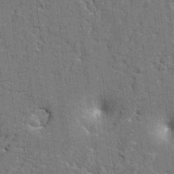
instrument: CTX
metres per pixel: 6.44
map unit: HNhu
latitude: 6.5924
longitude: -5.4615
